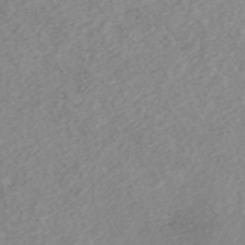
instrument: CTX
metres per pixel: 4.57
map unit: ANa
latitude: 45.3481
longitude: 22.7274
